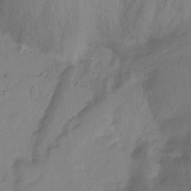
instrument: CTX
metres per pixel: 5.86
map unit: Ht
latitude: -11.0487
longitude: -39.4048
